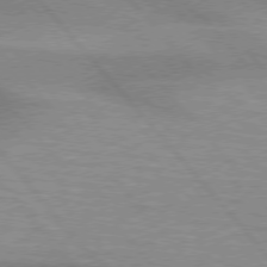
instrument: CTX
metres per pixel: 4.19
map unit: lApd
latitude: 76.1389
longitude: -61.9906
